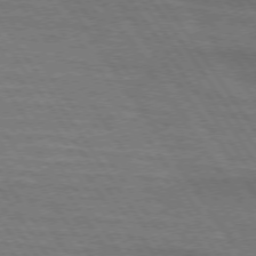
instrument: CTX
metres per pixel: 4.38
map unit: lApd
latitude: 73.8962
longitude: -63.7072
